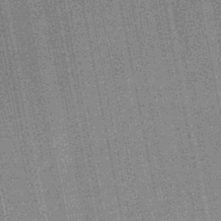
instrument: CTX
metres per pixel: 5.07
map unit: HNb
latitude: -49.4266
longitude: -38.2900
